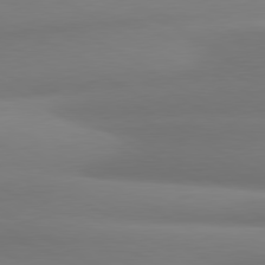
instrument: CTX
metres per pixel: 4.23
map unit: lApd
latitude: 80.3656
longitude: 174.4628
